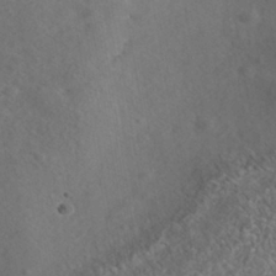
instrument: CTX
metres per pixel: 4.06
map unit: Nhe
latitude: -40.7085
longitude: -100.2523
